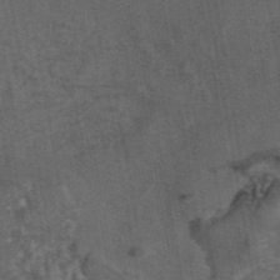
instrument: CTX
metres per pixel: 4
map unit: eAb
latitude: 43.8017
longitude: 106.4629
